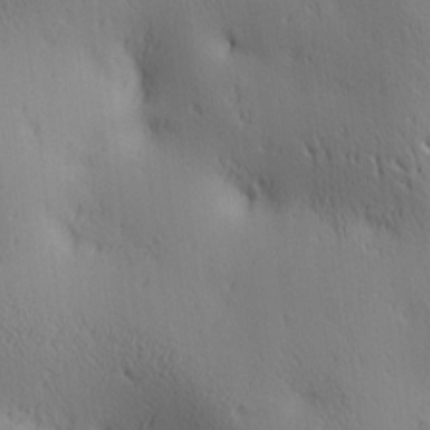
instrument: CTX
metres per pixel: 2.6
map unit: lAa
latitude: 3.8205
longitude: -117.8017
